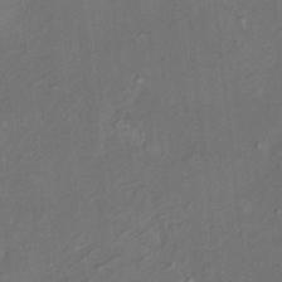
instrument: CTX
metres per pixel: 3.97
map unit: HNhu
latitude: 5.1781
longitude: 14.1417
